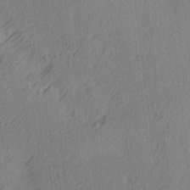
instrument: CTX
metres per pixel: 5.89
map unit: Ave
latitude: 14.0633
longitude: -106.2900
